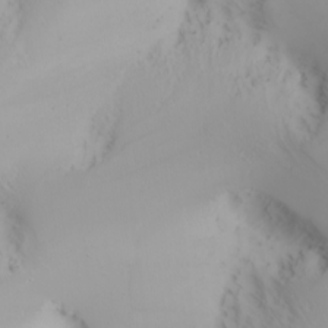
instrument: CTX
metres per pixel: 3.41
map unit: Nhu
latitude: -6.8030
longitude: -90.3089
